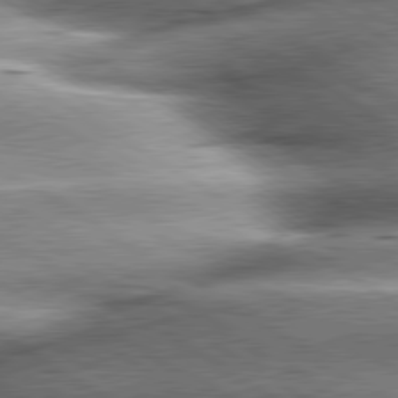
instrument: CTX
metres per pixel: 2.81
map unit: lApd
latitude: 80.2145
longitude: -142.0633
